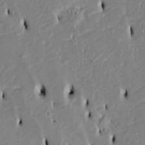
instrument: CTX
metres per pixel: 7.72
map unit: Htu
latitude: 3.2348
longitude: 151.3321
